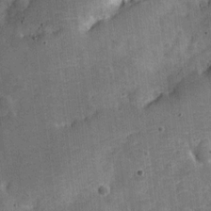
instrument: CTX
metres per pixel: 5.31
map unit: Nve
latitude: -25.7477
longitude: 105.5777
